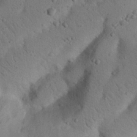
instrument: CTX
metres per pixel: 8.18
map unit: Nhu
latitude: 22.2711
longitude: -75.2159
